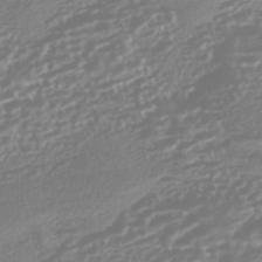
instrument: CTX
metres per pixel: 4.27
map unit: HNhu
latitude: -44.5574
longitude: 100.5384
